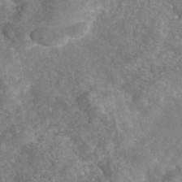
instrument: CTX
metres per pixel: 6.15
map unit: eAb
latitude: 45.4426
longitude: 107.6155
